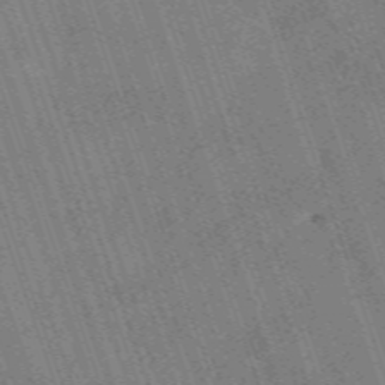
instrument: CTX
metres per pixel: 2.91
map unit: HNb
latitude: -54.1795
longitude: -48.3656
